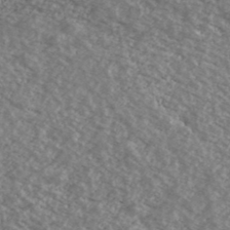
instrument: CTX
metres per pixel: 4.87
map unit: Ave
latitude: 39.4237
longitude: -110.3279
